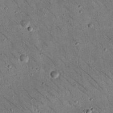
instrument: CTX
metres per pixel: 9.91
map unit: Nhu
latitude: 23.6505
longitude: -73.9717
